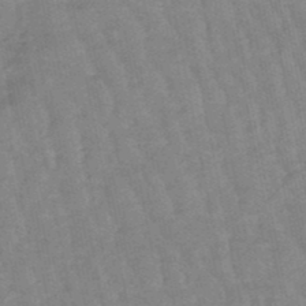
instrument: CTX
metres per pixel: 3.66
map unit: lHb
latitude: -48.4062
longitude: 78.0283
